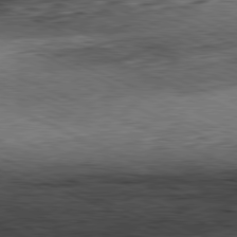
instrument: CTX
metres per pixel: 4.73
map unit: Hpe
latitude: -81.6722
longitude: 11.6155
